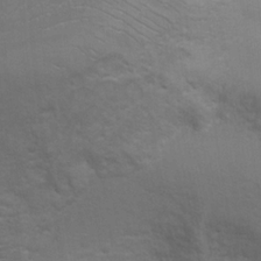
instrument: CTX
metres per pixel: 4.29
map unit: Ht
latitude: 2.4034
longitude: -28.4790
